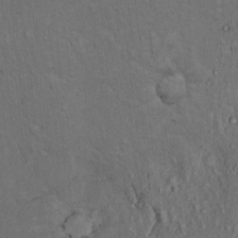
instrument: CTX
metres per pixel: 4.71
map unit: Hto
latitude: 12.4223
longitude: -60.3845
